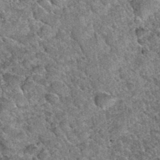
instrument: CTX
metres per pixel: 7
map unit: Hto
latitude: 35.0647
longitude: -52.4223
